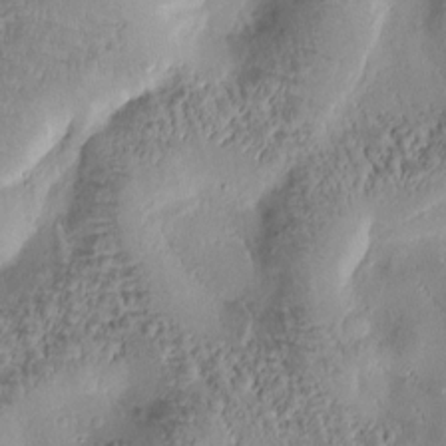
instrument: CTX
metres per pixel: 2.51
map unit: Htu
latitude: -1.1054
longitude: 171.3321
